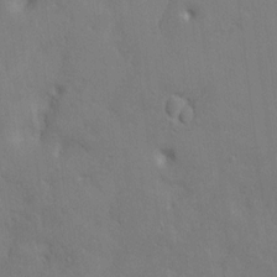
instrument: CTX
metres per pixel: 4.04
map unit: HNhu
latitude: 7.1214
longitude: -3.1214
